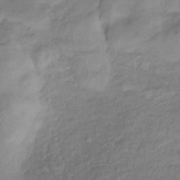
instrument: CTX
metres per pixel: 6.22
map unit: lHb
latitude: -33.6722
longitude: 66.1039
